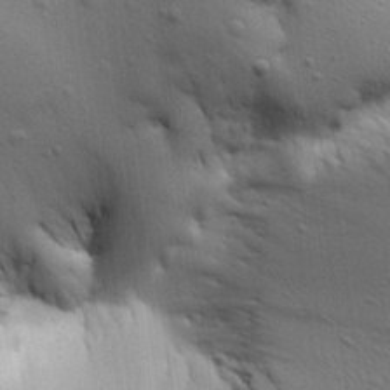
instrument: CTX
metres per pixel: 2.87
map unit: Aa
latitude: 18.7246
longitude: -141.8583
